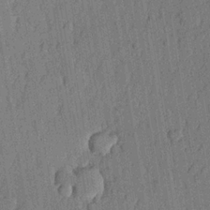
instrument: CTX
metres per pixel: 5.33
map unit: lHvf
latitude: 20.7624
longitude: 144.8786
